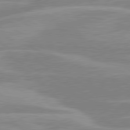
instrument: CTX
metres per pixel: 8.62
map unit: lApd
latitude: 80.6113
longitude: -125.4426
